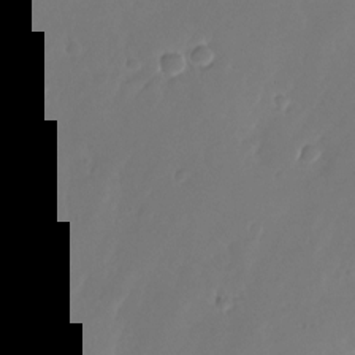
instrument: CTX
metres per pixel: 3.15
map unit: Nhu
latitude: -25.7855
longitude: -71.6883
